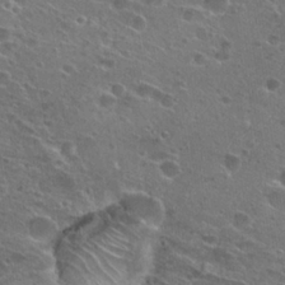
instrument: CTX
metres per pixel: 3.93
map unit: Hto
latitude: 25.0647
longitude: -45.4048
